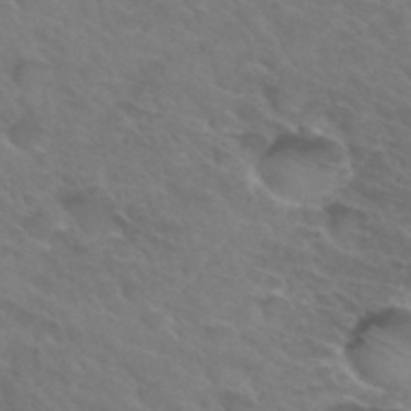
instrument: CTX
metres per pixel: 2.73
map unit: Hto
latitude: 32.3845
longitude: -46.1578
